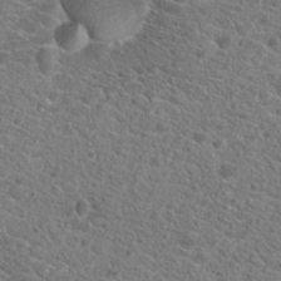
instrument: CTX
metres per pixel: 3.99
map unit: Hto
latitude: 20.0633
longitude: -39.4993
